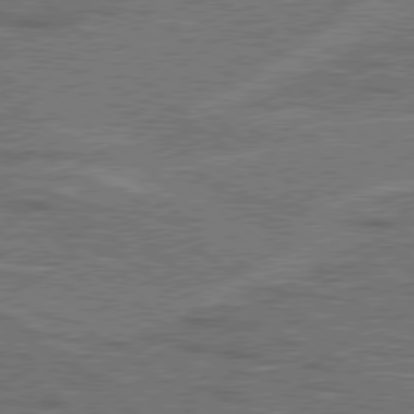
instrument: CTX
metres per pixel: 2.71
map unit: Hpe
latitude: 78.2523
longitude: -158.0822
